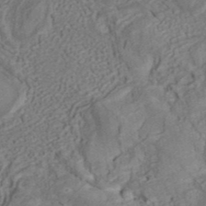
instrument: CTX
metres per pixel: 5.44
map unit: ANa
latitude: 41.3860
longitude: 15.7289
